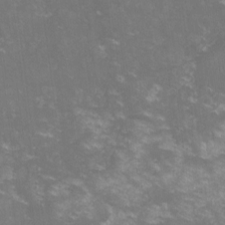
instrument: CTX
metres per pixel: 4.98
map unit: lHvf
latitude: -13.7289
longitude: -100.6113
